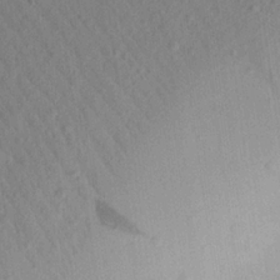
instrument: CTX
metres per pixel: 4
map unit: Aa
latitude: 21.6694
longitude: -147.2726
